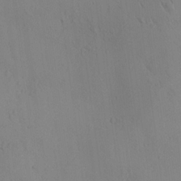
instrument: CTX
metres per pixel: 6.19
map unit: eHh
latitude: 0.4034
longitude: 17.8801
